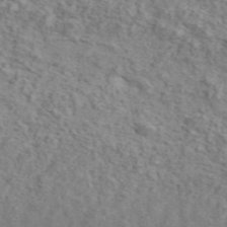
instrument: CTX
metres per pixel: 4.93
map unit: ANa
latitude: 46.0255
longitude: 28.8030
